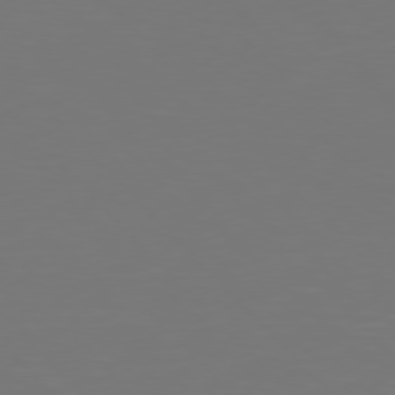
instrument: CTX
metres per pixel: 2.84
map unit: Hpe
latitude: 76.6679
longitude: -170.8002
